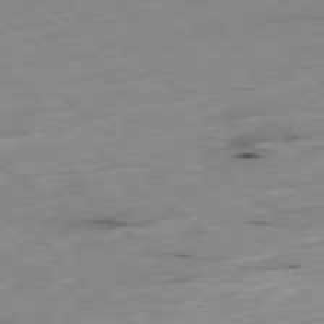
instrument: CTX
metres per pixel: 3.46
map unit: Ap
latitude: -78.2172
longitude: -88.7058
